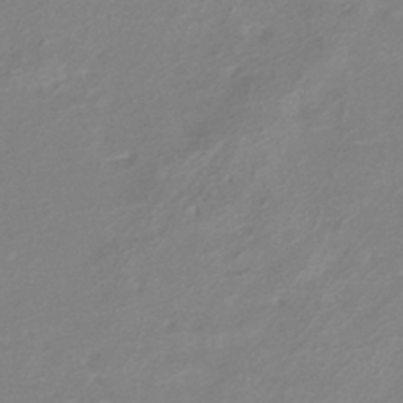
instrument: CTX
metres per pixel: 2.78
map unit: HNhu
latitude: -41.8611
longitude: 90.9920
